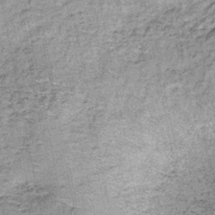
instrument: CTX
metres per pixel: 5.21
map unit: lHb
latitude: -38.2361
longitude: 65.0109
